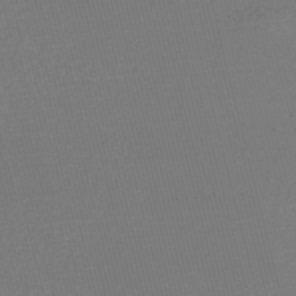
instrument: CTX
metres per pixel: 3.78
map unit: Nve
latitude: -56.4629
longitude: 61.5588
